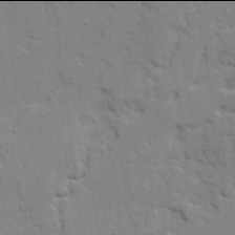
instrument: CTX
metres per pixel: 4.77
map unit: Ave
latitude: 21.9906
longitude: -130.1578
